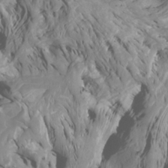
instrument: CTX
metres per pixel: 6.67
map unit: Nhu
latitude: -6.1417
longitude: -77.2348
